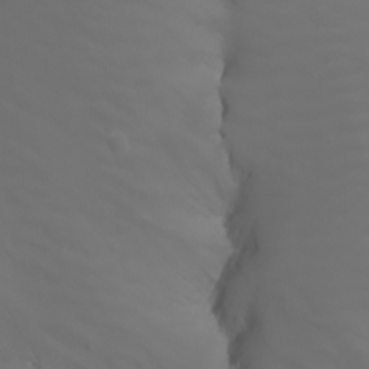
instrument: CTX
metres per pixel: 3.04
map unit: Nhu
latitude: -7.1998
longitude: -85.6883
